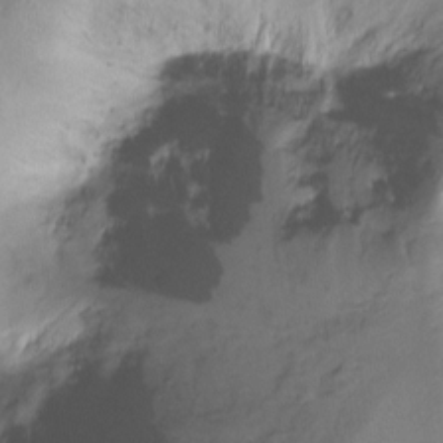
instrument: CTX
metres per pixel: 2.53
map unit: Ht
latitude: -13.0487
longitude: -45.4993
